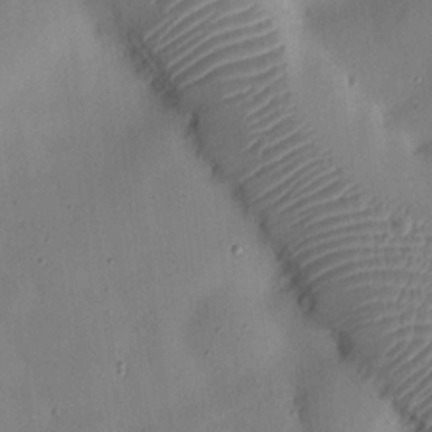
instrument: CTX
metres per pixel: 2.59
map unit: Nhu
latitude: 14.3657
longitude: -78.5924
